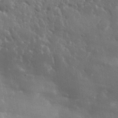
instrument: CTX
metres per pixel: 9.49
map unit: lHvf
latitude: 32.1200
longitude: -89.7261
